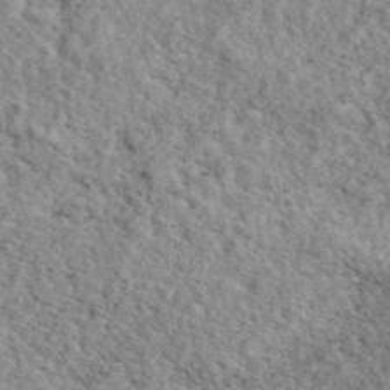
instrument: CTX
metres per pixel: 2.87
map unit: eAb
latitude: 44.3656
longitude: 113.6722
